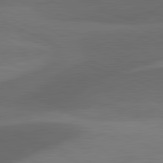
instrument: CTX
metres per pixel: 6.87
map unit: lApd
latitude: 81.5749
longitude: 126.6518
